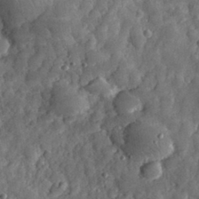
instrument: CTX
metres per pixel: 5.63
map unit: eHh
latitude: 31.5183
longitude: -69.5749
